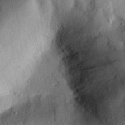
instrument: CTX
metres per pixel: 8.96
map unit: eHh
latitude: 25.1214
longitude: -78.2712
